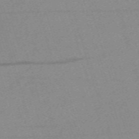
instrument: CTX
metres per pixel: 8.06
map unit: eHh
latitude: -62.3495
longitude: 54.3306
